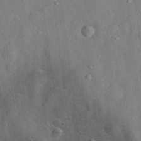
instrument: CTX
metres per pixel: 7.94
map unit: eHh
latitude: 29.6883
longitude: -77.0080
